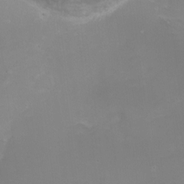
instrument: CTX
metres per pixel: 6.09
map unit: Nhe
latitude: -19.8611
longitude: 143.5210
